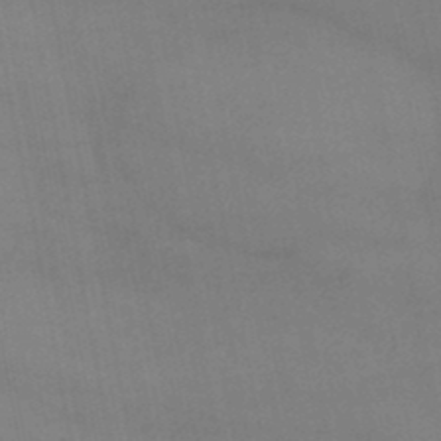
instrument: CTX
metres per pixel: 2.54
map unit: HNb
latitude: -45.7478
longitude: 56.5762
